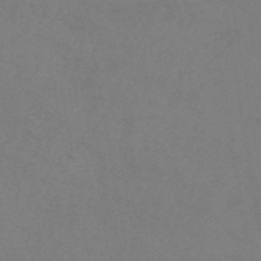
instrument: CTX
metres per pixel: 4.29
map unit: eHb
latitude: -43.9556
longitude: 89.2187
